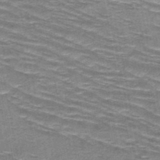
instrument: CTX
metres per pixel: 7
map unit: HNb
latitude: -47.6722
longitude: -47.4805
